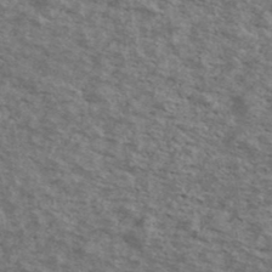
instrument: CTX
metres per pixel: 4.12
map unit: Ave
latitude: 40.8757
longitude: -109.4993
